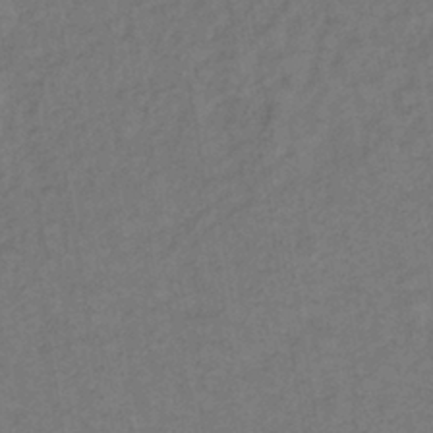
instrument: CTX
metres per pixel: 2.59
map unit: lHb
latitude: -39.2943
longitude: 72.7274
